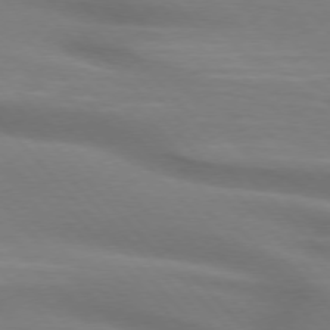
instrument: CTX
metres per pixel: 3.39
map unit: lApd
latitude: 74.9325
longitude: -61.4048
